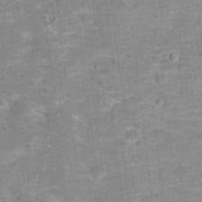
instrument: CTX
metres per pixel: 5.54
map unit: Hto
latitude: 16.4412
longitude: -38.8947
